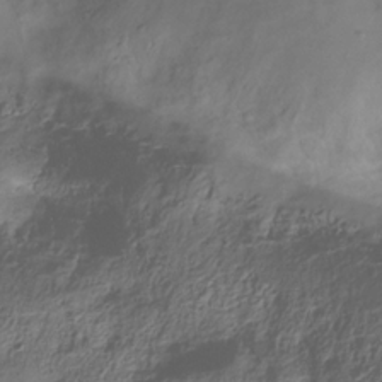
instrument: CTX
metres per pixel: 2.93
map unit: Hve
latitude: -31.9745
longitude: 91.0487
